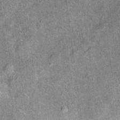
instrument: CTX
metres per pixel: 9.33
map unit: Ht
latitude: 11.1970
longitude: -38.9891
